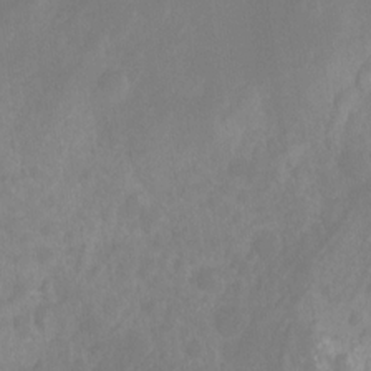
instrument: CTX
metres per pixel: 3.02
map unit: Hto
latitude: -8.7085
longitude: -46.6113
